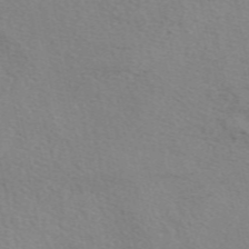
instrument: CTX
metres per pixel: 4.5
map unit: eAb
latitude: 50.2333
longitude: 106.4629
